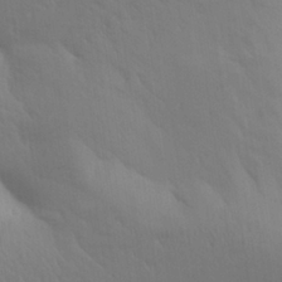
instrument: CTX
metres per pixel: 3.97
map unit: Aa
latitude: 25.6127
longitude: -143.2915
